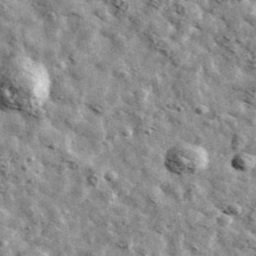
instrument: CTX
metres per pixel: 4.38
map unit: Ave
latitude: 42.6868
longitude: -107.6316
